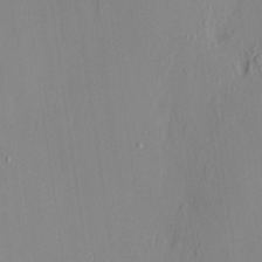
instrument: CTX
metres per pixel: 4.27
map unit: HNhu
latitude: 7.4804
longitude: 12.9353
